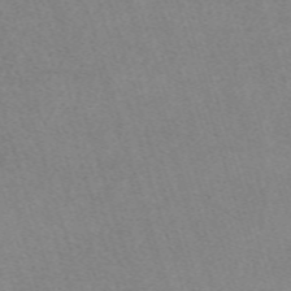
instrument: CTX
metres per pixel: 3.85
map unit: eHh
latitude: -62.1983
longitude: 49.5966
